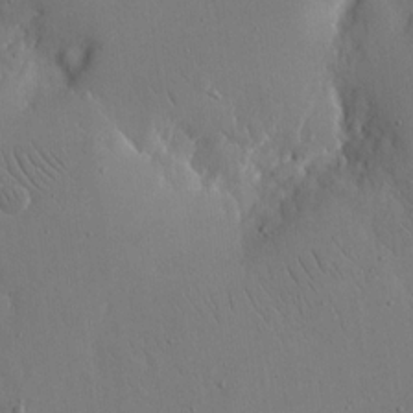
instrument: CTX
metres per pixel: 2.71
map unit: eHh
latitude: 15.6694
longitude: -70.7435
